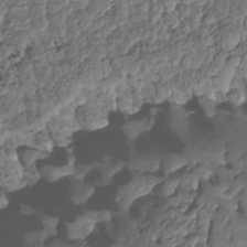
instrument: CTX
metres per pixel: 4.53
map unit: HNhu
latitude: -24.9542
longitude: 50.5763
